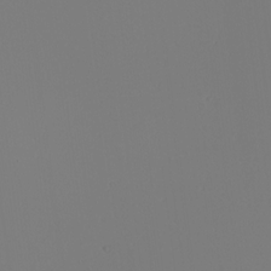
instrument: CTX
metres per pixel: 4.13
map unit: Nhu
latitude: -6.3684
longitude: -94.7435
